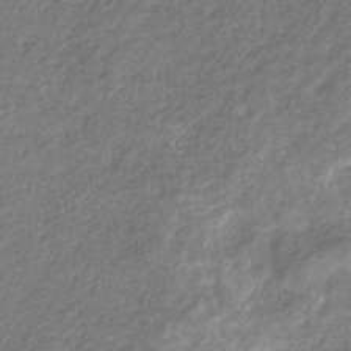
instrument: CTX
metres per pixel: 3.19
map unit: eHb
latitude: -30.7841
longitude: 69.3320
